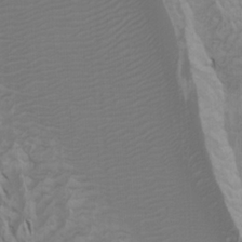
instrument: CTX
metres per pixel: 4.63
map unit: Htu
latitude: -3.8044
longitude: -72.7058
